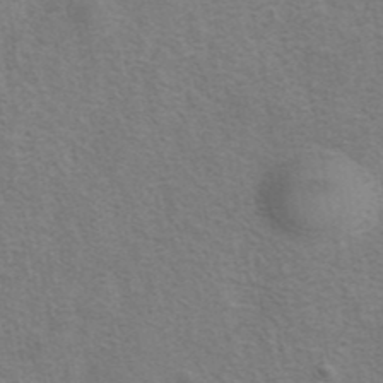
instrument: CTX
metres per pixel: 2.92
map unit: eAb
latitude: 41.4804
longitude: 105.7477
